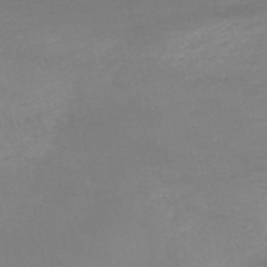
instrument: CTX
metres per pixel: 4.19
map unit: HNb
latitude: -51.2943
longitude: -41.9906
